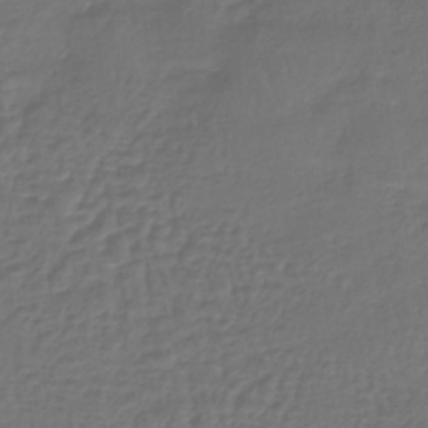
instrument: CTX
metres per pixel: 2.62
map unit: lHb
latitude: -43.2564
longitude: 66.2361
